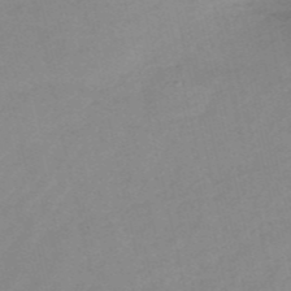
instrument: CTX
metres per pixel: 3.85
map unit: HNb
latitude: -54.3117
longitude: -42.1578
